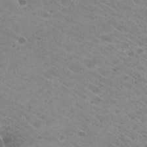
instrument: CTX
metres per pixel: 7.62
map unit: Hto
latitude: 26.7246
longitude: -35.6505
